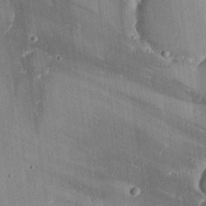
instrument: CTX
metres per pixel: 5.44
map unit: lHvf
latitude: 20.2145
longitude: -115.3103
